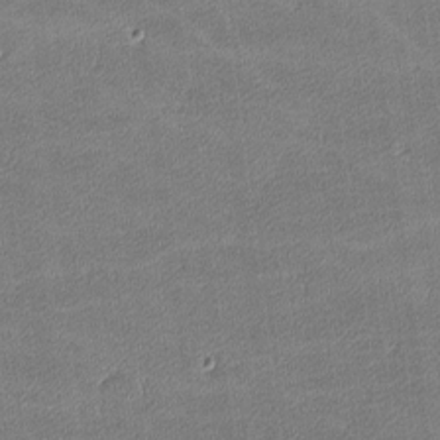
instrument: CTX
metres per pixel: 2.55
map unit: lHvf
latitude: -11.8045
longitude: -103.9339
